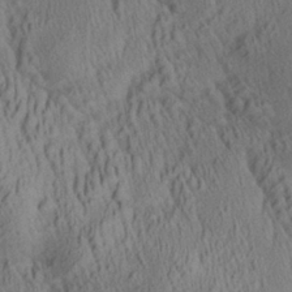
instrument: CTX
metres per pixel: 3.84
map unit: Aa
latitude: 27.5938
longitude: -137.3293
